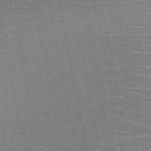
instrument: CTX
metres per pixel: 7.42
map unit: HNb
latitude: -51.6344
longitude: -44.2522
